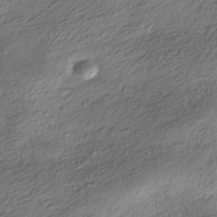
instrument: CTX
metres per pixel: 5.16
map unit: HNhu
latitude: -40.9919
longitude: 107.7478
